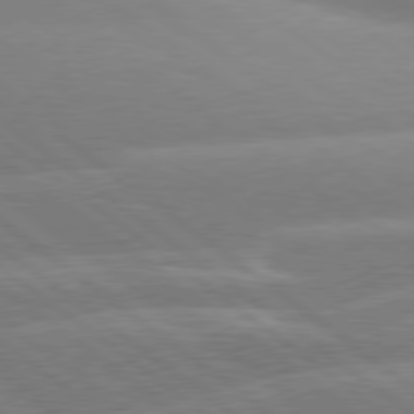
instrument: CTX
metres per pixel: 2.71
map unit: Hpe
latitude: 78.9892
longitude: -129.4615
